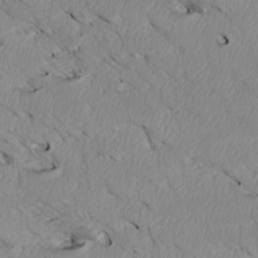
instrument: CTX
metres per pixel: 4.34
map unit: Htu
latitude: 3.6127
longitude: 152.4251
